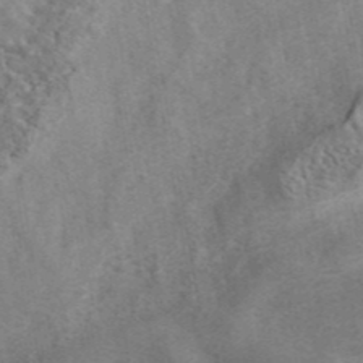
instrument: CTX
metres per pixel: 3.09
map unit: eAb
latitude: 41.8205
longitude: 109.5399
